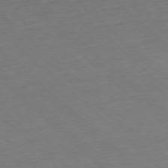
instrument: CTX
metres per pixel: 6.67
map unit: Hpe
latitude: -78.0661
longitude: 13.6722
